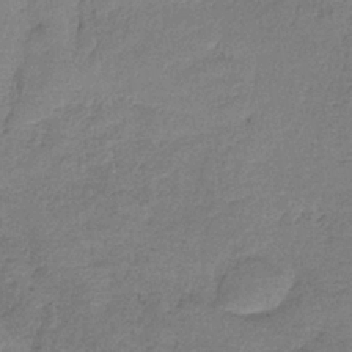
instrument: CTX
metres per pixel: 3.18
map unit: HNb
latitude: -35.3510
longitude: 58.9541
